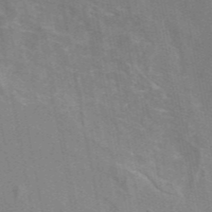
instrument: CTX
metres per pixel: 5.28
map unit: eAb
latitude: 47.0270
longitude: 116.6518
